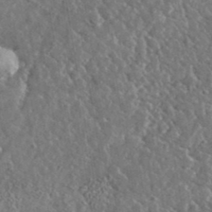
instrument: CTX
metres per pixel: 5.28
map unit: lHvf
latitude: 37.4049
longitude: -89.1592
